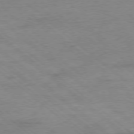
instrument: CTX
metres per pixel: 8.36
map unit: Ap
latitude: -77.8044
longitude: -83.4993
